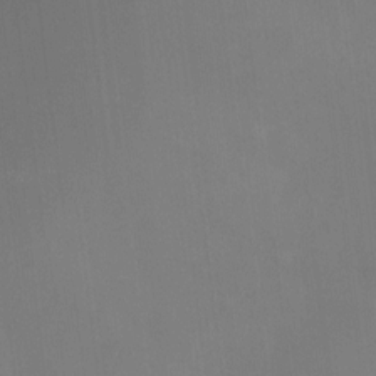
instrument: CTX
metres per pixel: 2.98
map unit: HNhu
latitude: 7.3860
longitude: 9.5966
